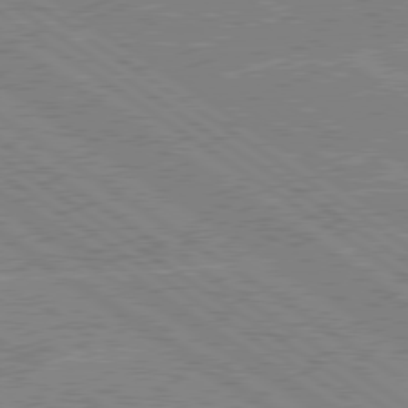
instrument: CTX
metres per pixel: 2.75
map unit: Hpe
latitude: 78.9703
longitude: -132.9136
